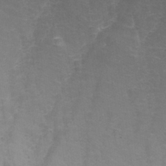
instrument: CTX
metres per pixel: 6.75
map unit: eHh
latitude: 26.5924
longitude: -65.8016
